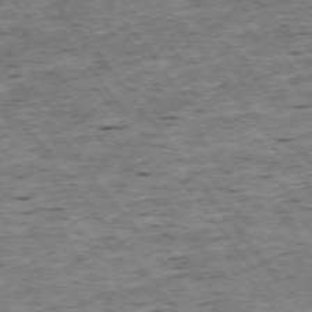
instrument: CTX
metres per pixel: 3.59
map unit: Ap
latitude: -74.6708
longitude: -87.0080
